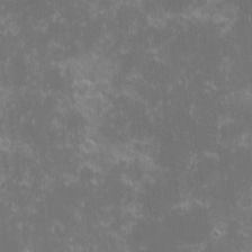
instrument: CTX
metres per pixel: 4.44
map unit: eHh
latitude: -2.2172
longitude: -86.2144
